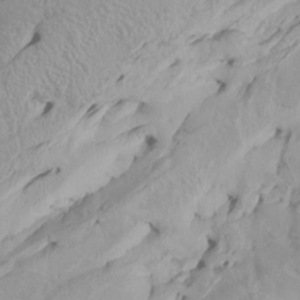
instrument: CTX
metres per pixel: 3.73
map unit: Htu
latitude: -7.7855
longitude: -66.2711
